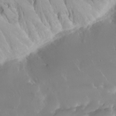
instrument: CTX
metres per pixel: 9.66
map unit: Nhu
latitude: 30.1956
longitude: -57.4804
